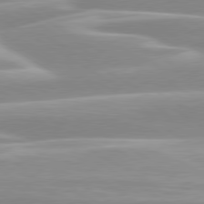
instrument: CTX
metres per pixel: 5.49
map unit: lApd
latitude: 80.0444
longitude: -128.4790
